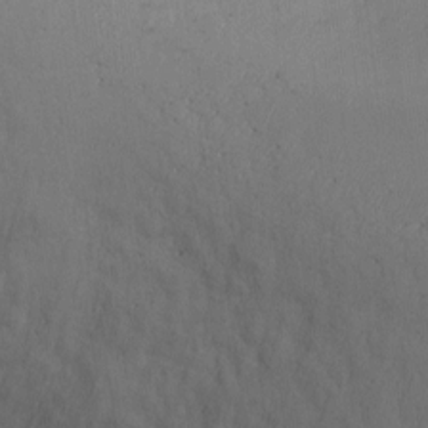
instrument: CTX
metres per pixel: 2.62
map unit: Ht
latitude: -6.8219
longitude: -26.1011
